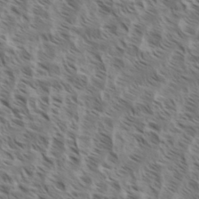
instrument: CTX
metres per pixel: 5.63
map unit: eHh
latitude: 35.1403
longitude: -138.8947
